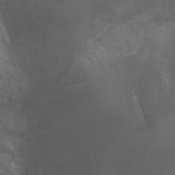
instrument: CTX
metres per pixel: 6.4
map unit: Ht
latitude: -1.1243
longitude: -17.5371
